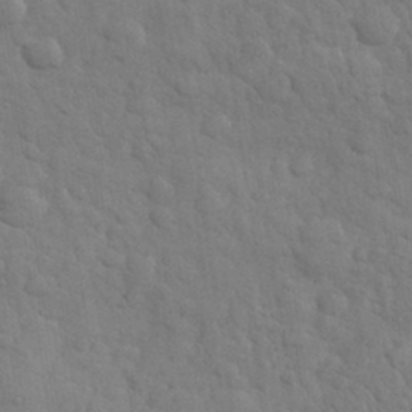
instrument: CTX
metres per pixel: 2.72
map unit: eHh
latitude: 32.6113
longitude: -68.6302
